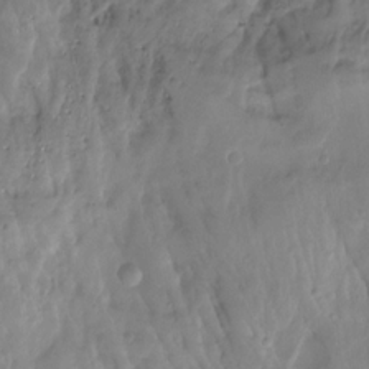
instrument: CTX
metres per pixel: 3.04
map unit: Hto
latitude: -8.5196
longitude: -44.7624
